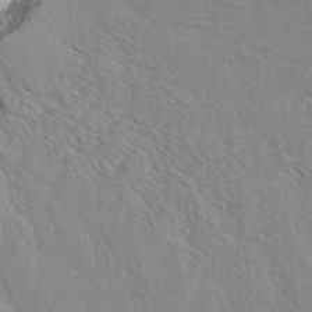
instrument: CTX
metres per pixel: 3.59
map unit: lAvf
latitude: -5.1053
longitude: -114.1766
